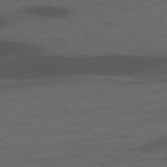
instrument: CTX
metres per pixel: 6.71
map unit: lApd
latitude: 77.4804
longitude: -58.3278
